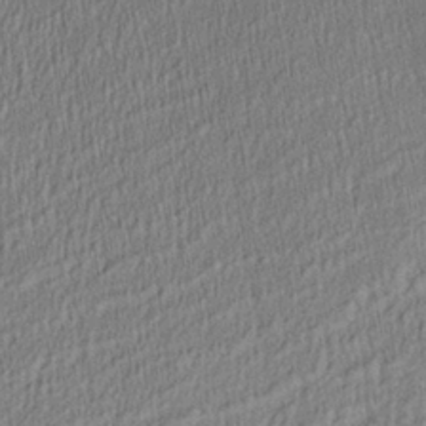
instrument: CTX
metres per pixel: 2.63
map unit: Aa
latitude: 28.3278
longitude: -137.6694
